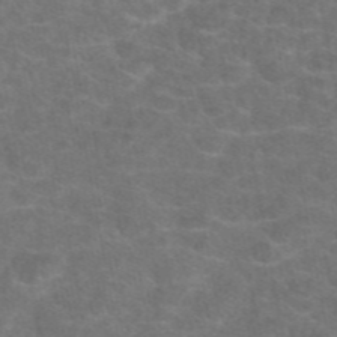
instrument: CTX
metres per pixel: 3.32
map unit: eAb
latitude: 47.5749
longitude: 106.2362
